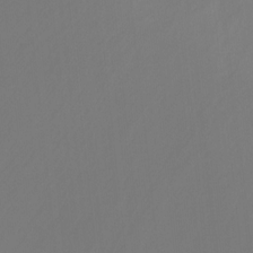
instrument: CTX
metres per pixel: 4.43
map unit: Nhu
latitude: -13.5210
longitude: -61.5560
